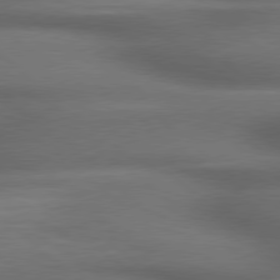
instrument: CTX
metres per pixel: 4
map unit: lApd
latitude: 79.1026
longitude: -117.6505
